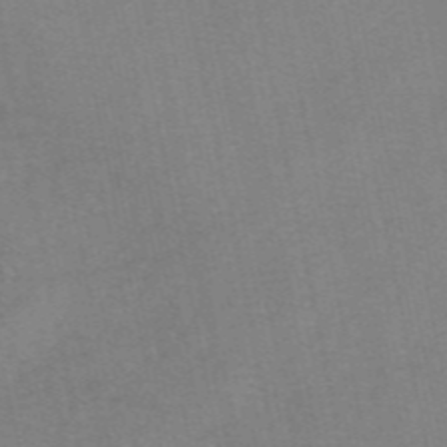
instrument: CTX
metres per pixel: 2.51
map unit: eAb
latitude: 48.1200
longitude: 103.4832
